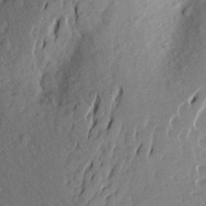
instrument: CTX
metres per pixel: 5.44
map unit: Aa
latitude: 24.2711
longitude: -148.1389
